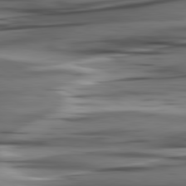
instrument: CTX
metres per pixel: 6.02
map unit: lApd
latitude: 80.8569
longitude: -122.8947
